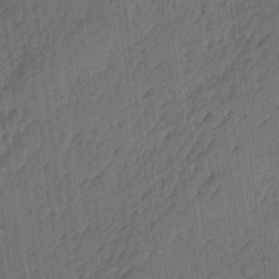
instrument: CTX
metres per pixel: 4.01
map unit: Ave
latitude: 16.9136
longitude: -138.4412
